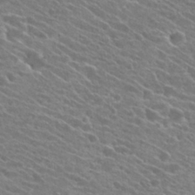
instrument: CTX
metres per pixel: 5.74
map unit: Hto
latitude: 25.2348
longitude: -41.4237
